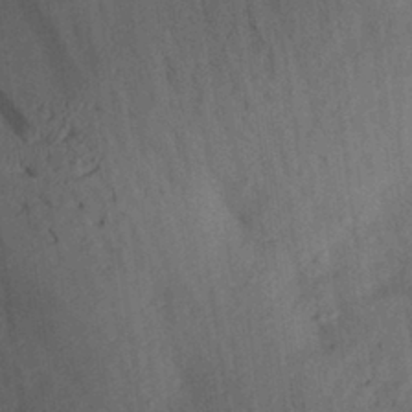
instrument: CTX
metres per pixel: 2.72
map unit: Aa
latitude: 29.3104
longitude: -145.9528
